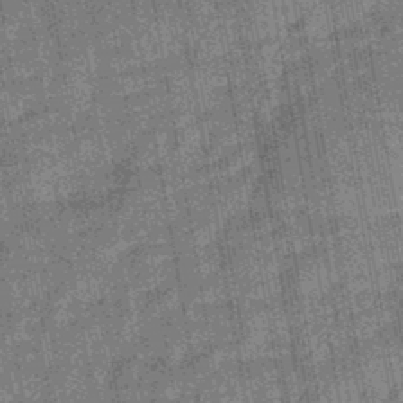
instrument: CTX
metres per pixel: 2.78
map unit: eHb
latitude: -43.8989
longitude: 85.9556
